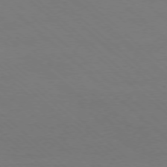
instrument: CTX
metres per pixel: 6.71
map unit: Ap
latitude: -77.8989
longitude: -84.4223
